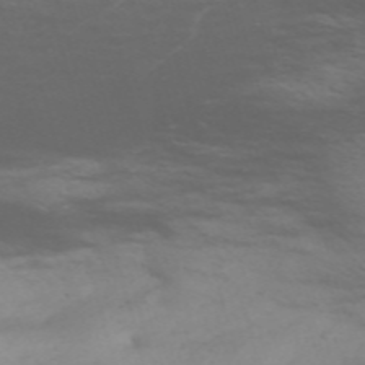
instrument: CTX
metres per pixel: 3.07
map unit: Nve
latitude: -59.4265
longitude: 56.1228
